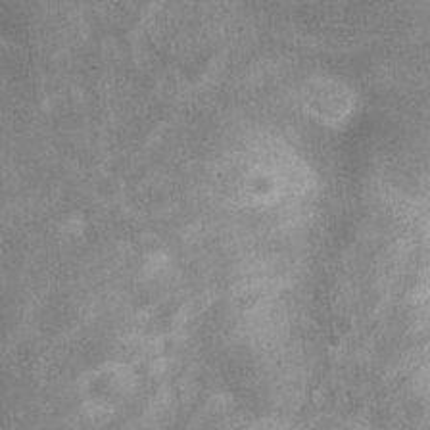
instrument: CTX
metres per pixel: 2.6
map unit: Hve
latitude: -31.2376
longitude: 93.8422
